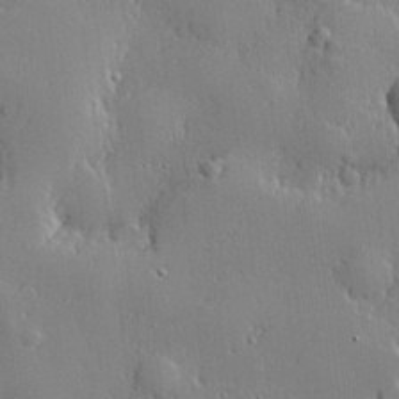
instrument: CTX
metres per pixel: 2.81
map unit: lHvf
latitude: 21.5560
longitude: 143.4832
